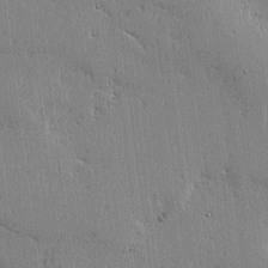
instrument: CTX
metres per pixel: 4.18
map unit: lAvf
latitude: -1.5399
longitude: -105.6883
